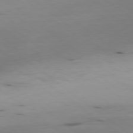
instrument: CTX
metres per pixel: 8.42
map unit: Ap
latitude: -79.1809
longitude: -92.2711
